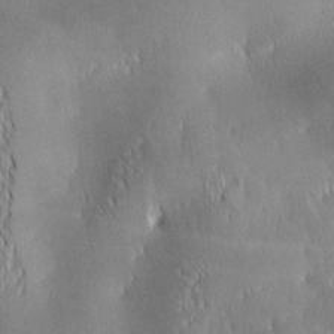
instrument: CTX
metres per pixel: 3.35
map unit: lAa
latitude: 1.1025
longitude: -116.8380
